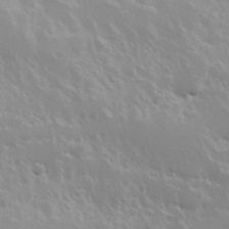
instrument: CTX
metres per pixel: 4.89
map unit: Hve
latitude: 24.3845
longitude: 145.5399
